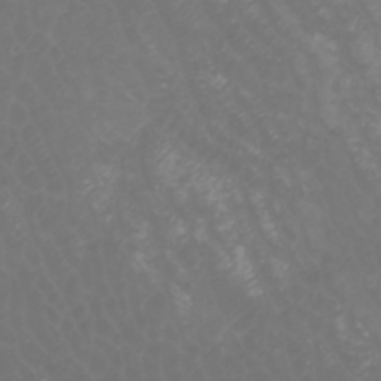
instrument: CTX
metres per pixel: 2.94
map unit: Htu
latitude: -1.0676
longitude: -77.1781
